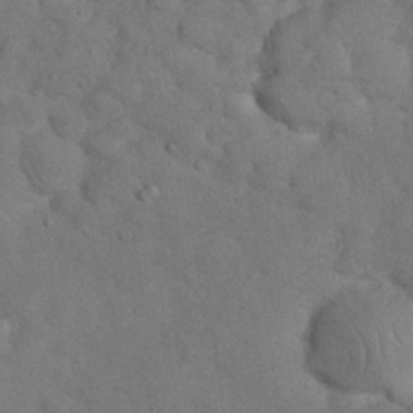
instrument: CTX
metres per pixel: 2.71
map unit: Nhu
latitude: 27.6694
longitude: -70.3467
